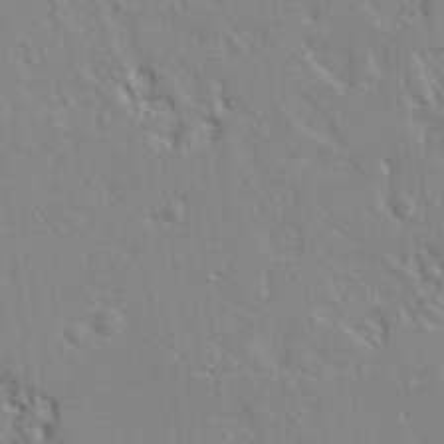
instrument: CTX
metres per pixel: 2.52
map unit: Ht
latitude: 8.5735
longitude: -76.8569
